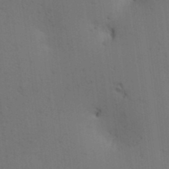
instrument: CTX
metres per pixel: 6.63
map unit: lAa
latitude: 12.4223
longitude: -108.2333
